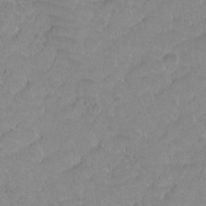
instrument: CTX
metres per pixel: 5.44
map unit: Hto
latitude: 2.3845
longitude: -33.0270
